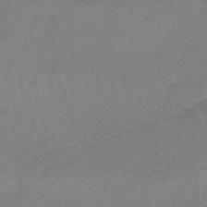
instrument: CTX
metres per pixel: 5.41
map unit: lHb
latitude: -44.1039
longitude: 79.7288
